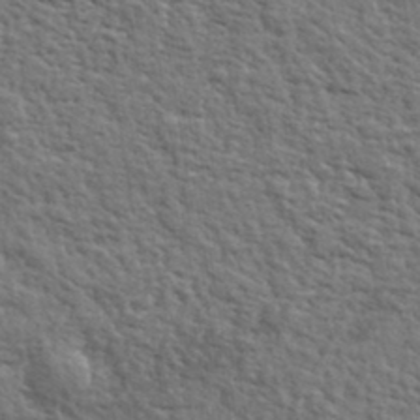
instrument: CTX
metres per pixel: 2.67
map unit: eHh
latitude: 36.9514
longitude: -82.2333
